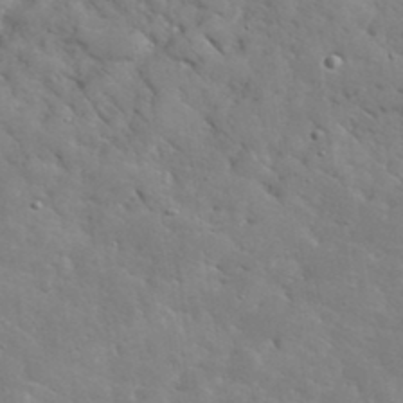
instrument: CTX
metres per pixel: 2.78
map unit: eHh
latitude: 37.3671
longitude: -67.4804
